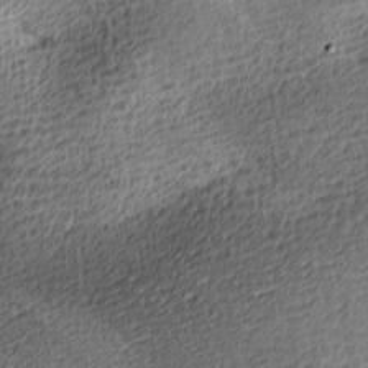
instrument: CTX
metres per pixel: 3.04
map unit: lAa
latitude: -8.9164
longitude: -125.2914
